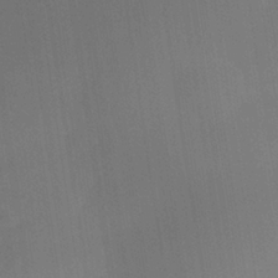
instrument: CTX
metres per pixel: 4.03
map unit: Nhe
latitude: -38.1984
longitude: -119.4048
